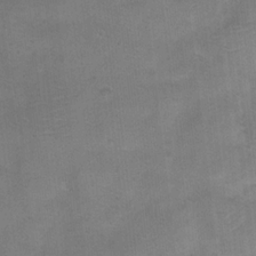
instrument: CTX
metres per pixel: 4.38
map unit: Hto
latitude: 17.1970
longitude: -38.9891
